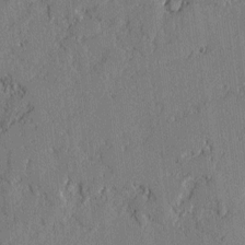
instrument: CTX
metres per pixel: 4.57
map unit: lAvf
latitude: -1.7856
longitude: -107.8961
